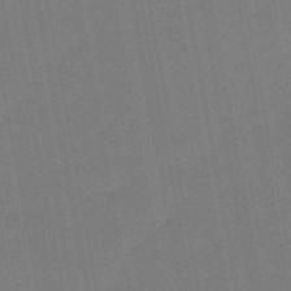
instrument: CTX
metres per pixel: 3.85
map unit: lHb
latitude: -45.2376
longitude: 63.5399
